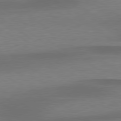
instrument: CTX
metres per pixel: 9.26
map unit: lApd
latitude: 79.4805
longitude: -89.6316
